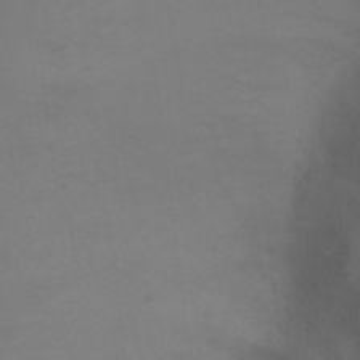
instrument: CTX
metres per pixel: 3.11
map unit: Ht
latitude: 2.2333
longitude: -28.5168
